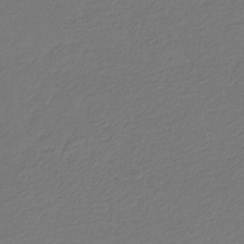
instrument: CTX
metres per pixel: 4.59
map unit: eHb
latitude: -30.1039
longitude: 67.4454
